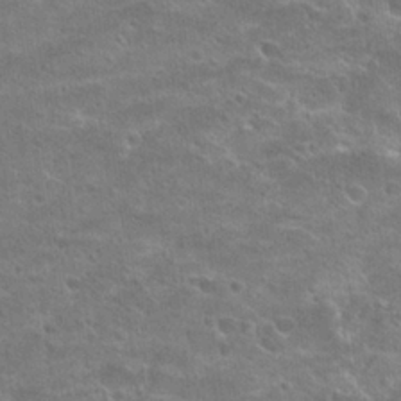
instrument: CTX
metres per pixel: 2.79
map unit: Hto
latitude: 23.3293
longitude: -44.4979
